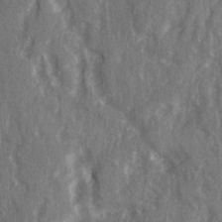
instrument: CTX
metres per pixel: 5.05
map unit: Ave
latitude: 22.5924
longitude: -133.9528
